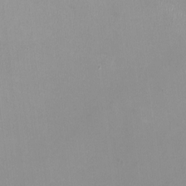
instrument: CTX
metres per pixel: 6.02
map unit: HNhu
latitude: -0.2362
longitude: -4.8191
